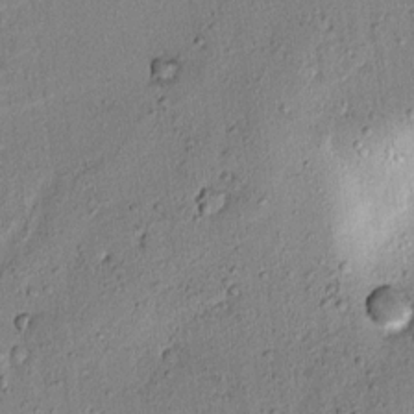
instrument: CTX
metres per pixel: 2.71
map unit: lAvf
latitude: 6.9136
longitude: 168.0850
